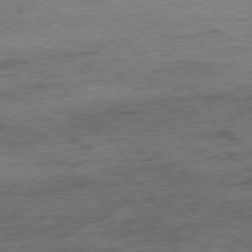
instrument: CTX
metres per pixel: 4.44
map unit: Hpe
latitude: -79.0108
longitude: -22.5168
